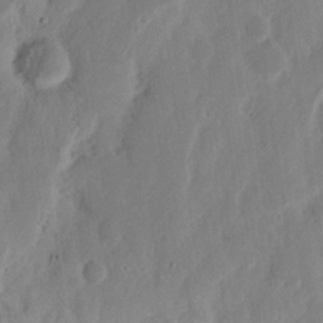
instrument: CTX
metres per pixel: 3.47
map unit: Nhu
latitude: 15.7261
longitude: -73.8206
